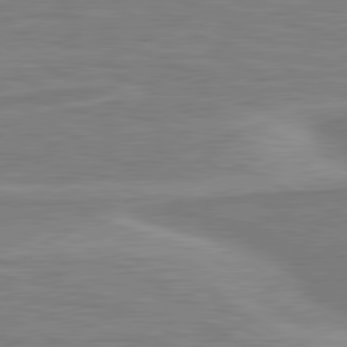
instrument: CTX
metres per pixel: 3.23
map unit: lApd
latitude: 80.9136
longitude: 173.4454
